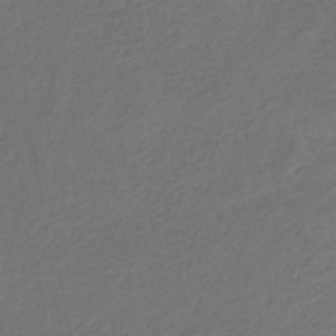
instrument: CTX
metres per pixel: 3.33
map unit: eHb
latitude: -31.2565
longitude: 71.8234
